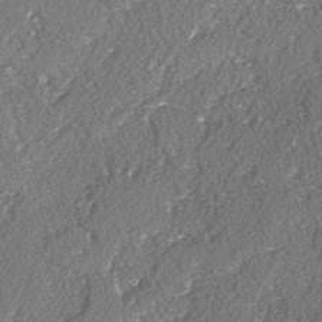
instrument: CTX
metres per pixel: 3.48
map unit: lAvf
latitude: -3.3698
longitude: -108.3845
